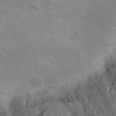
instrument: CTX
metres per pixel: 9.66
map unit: eHh
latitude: 31.1970
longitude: -58.4790
